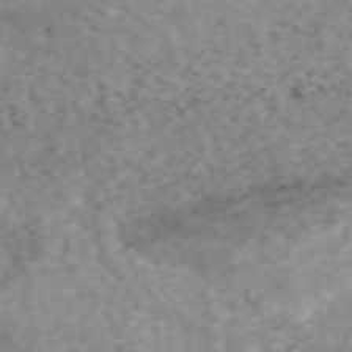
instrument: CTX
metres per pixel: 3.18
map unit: ANa
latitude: 44.8002
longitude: 22.2173
